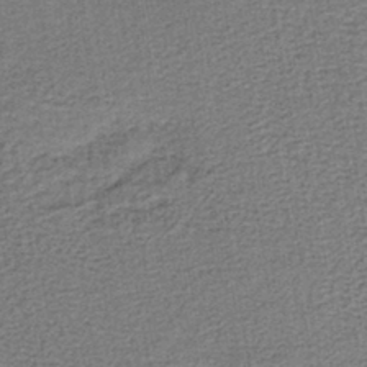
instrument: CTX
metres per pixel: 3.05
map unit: lHb
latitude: -40.7841
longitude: 62.8975
